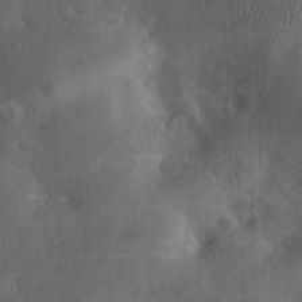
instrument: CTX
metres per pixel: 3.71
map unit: eHh
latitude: 25.7260
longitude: -65.4237
